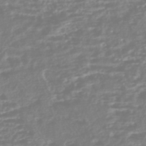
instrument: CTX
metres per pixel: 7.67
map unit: HNhu
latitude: -45.2943
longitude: 100.9352
